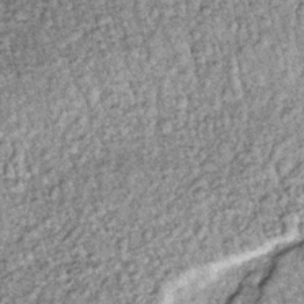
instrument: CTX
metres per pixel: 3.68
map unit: lHb
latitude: -36.2361
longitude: 66.5385
